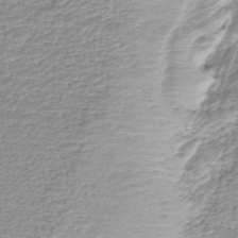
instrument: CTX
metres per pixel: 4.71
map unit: lHb
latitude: -42.1794
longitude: 64.6141
